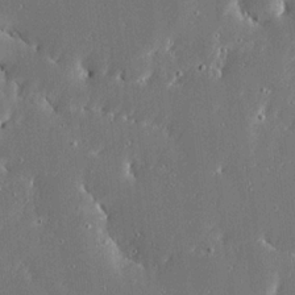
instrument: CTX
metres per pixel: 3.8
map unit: Ave
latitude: 17.8583
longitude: -139.5371
